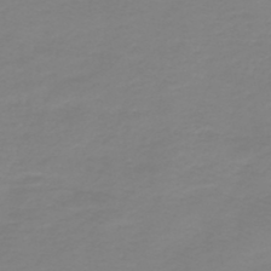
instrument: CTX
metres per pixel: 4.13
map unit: HNb
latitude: -44.9731
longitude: 54.0472
